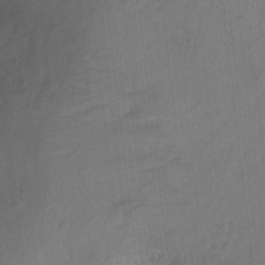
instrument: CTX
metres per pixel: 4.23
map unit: Ht
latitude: -5.5210
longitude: -36.4790
